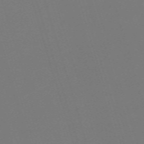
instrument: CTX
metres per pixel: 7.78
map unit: eHh
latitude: -62.6329
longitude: 51.1809
